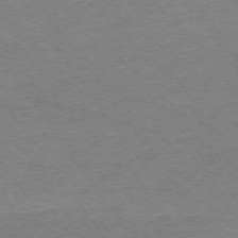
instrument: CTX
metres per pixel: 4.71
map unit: Ap
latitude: -74.8975
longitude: -84.1011
